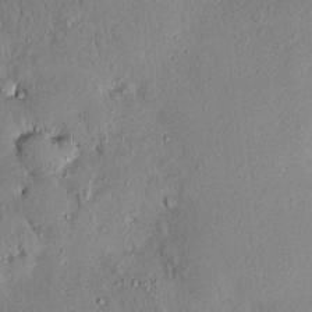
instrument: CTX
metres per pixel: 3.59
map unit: eHh
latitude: 0.2333
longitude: 15.5210
